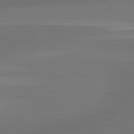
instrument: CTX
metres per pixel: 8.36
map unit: lApd
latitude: 83.3481
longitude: -132.5546
